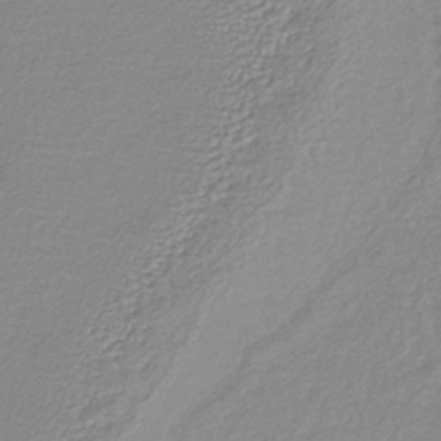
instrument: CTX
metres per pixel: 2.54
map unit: lHb
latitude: -40.6707
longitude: 70.3873
